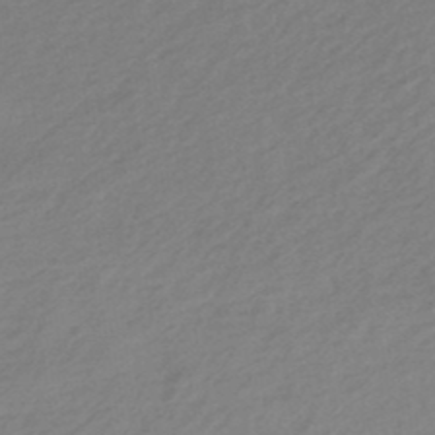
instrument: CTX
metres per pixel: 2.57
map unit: eHb
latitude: -44.7463
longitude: 89.5588
